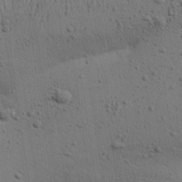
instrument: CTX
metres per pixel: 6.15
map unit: Aa
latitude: 27.5749
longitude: -130.3468
